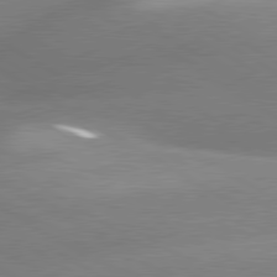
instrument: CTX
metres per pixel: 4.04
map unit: lApd
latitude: 80.1011
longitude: -155.1781
